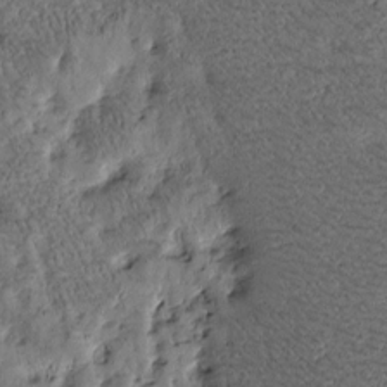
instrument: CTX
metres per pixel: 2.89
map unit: Htu
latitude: -3.6721
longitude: 176.3495
